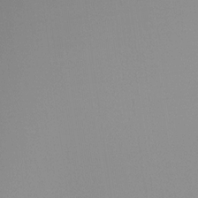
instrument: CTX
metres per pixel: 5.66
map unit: Ht
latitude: -16.4818
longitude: -48.8569
